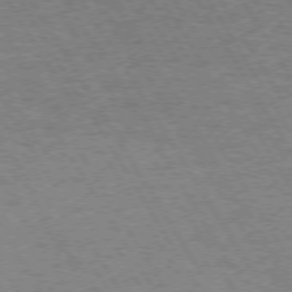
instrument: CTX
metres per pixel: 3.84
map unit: Hpe
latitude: 73.3482
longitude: -129.0269
